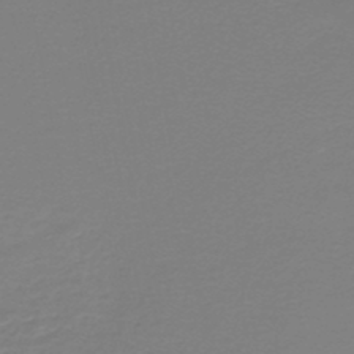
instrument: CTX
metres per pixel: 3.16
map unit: HNb
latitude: -46.1983
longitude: 53.5210
